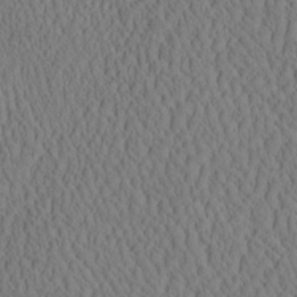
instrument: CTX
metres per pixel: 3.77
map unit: eHh
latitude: -3.3320
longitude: 15.3888
